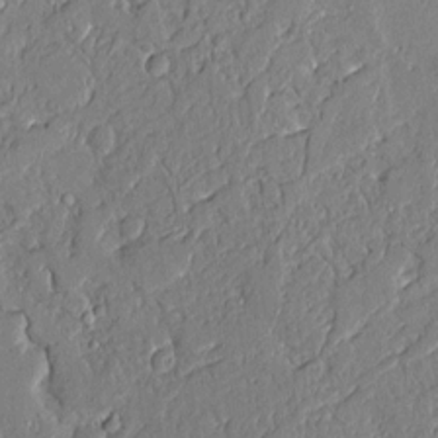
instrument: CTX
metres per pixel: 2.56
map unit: Aa
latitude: 9.3671
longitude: -131.0648
